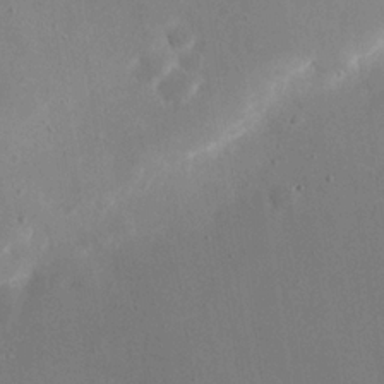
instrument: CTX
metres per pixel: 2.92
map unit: eHh
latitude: 19.4993
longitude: -68.7435
